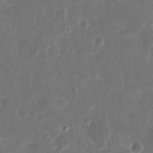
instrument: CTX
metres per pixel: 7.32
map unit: eHh
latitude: 11.6694
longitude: -72.6113
